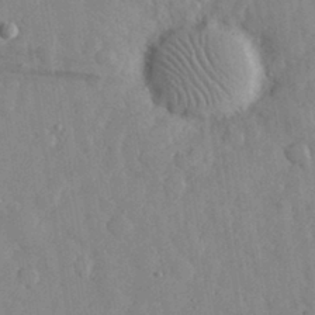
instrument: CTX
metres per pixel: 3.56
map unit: eHh
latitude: 31.1781
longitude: -71.4993
